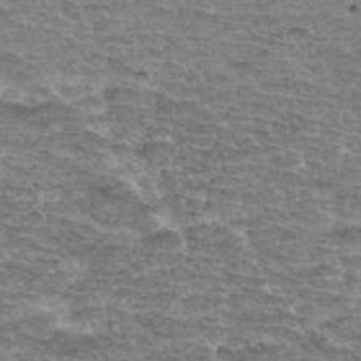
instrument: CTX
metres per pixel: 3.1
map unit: Hto
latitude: 35.1403
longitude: -43.3860
